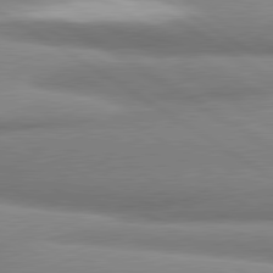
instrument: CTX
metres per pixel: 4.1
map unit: lApd
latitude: 80.9892
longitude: -178.0444
